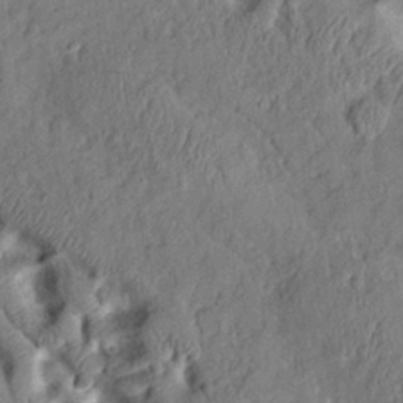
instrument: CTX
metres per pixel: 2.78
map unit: Aa
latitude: 9.7450
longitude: -126.1011
